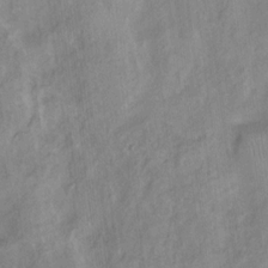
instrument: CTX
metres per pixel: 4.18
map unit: Ht
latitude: 10.7624
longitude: -40.4601
